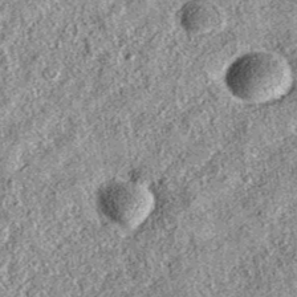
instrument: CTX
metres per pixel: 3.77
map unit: eAb
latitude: 36.9325
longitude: 111.8800
